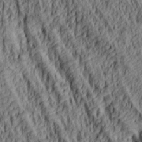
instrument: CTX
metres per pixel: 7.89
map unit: lAa
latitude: 5.2726
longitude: -115.0269
